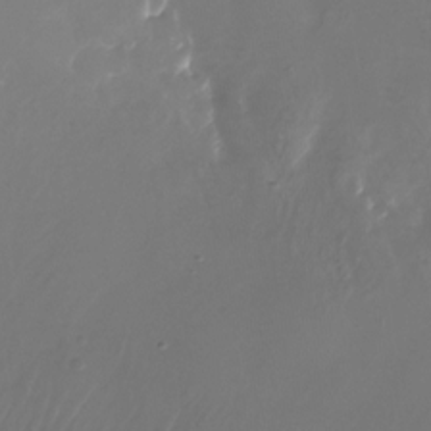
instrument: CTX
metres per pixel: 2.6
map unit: Nhu
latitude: -27.4832
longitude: -72.0255
